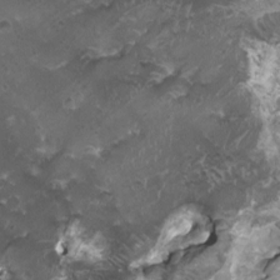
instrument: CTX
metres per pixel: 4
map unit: HNhu
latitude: 3.2915
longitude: 3.6532
